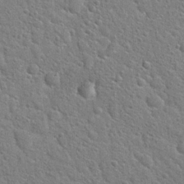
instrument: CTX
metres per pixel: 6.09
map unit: Hto
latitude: 21.6883
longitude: -50.9513
